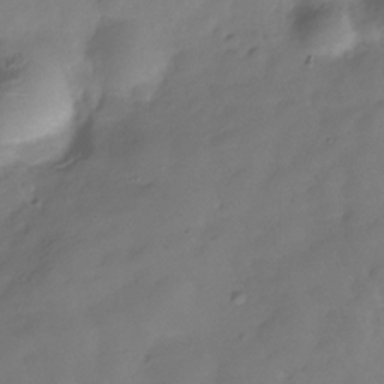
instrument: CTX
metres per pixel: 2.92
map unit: Hve
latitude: -30.5762
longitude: 92.2362
